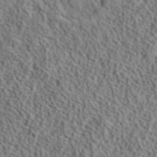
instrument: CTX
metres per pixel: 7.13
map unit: lHvf
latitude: 40.9135
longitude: -88.8002
